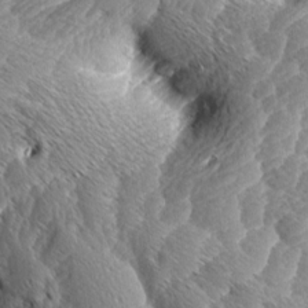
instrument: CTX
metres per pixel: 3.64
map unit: Aa
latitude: 8.8947
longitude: -134.6490
